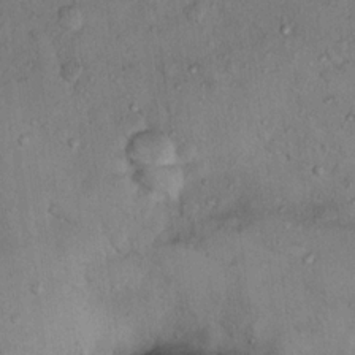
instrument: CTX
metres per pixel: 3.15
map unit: Nhu
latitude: 12.8569
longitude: -27.5182
